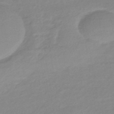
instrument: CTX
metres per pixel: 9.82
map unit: eHb
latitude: -45.2754
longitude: 89.6911
